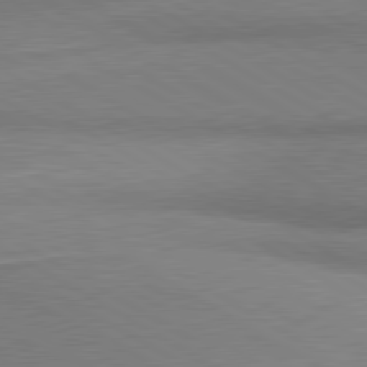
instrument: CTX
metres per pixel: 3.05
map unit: lApd
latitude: 80.4412
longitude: 166.7841
